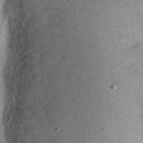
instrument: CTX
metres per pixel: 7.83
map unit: Nhu
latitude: 21.7828
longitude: -70.4412
